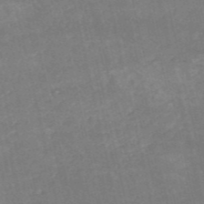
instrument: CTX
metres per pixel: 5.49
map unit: HNb
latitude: -53.9745
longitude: -35.2348
